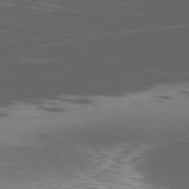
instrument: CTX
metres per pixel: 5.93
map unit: Ap
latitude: -76.5196
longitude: -67.3481
